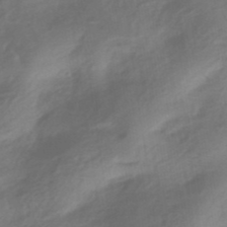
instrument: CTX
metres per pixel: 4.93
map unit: HNhu
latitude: -40.9730
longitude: 92.7463
